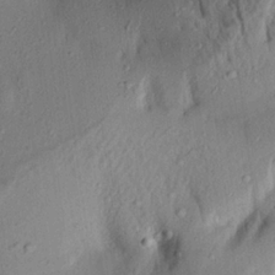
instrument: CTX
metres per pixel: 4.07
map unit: Aa
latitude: 20.9703
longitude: -147.8017
